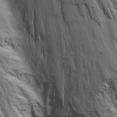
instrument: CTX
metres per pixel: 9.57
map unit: Ave
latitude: 17.7450
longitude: -133.2726
